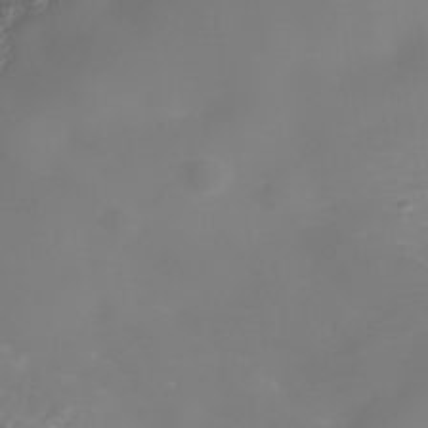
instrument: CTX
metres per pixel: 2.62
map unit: Nhe
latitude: -35.4832
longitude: -86.9702
